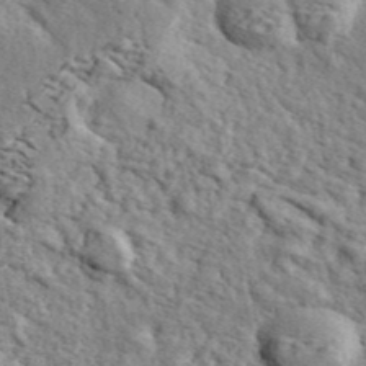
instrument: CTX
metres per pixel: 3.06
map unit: ANa
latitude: 43.9906
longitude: 45.6911
